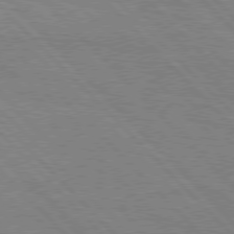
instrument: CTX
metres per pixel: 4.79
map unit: Hpe
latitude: 77.2348
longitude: -126.5924
